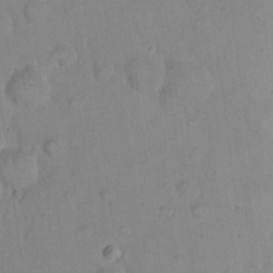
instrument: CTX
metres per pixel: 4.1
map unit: eHh
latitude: 21.1781
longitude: -61.9528
